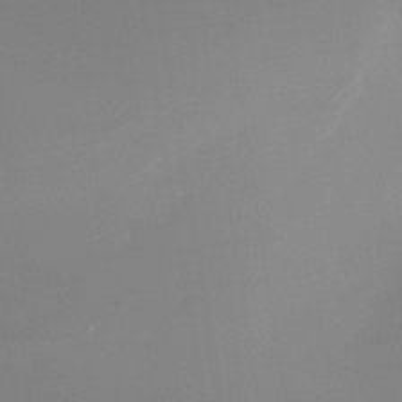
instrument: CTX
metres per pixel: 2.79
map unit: Nhe
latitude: -36.1983
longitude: -117.5938
